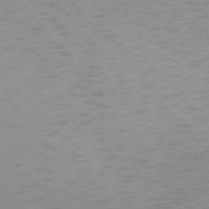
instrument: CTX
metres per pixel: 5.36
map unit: Ap
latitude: -75.6344
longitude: -65.9150
